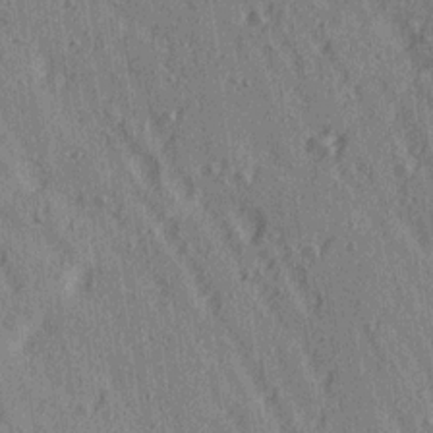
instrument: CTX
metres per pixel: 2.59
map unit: Ave
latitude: 15.1970
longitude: -105.4049
